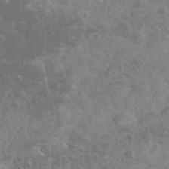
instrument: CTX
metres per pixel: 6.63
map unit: eHh
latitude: 34.7246
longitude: -62.3845
